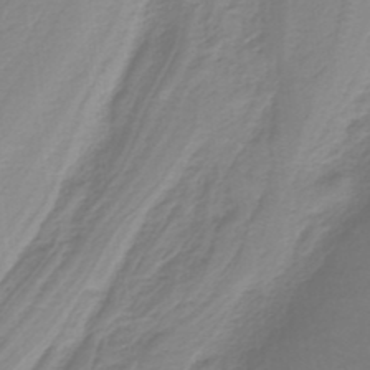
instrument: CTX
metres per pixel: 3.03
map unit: HNb
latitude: -36.9730
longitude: 55.6155
